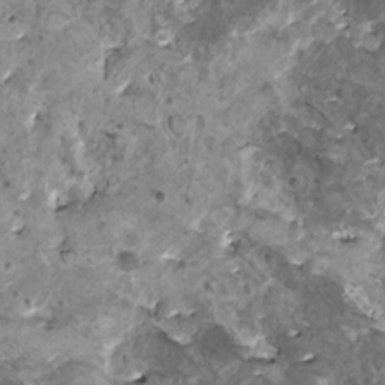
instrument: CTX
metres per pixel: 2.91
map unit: HNhu
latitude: 1.3481
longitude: 5.4643
